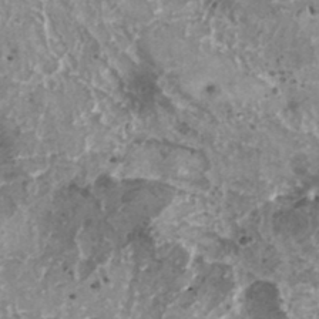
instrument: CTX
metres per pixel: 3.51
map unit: HNhu
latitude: 1.3859
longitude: 6.0661
